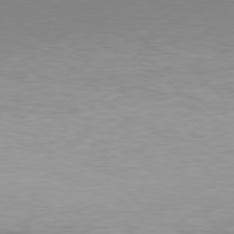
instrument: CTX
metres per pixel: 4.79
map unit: Hpe
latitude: 78.0444
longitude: -130.0255
